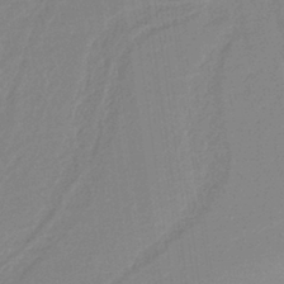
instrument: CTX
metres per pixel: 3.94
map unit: HNb
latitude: -36.8408
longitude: 58.3495
